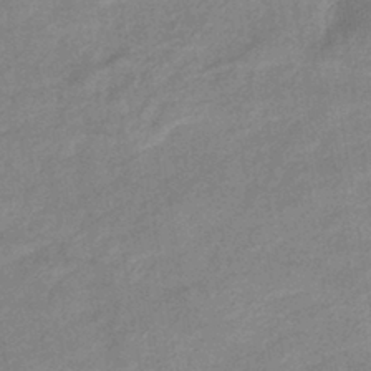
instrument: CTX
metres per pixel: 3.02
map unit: eHb
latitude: -41.0675
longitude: 83.6533
